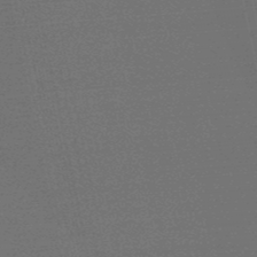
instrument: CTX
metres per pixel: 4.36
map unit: eHb
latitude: -50.4818
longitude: 71.8989
